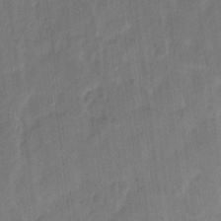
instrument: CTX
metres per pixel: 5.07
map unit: eHh
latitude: 8.7813
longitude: -64.8758
